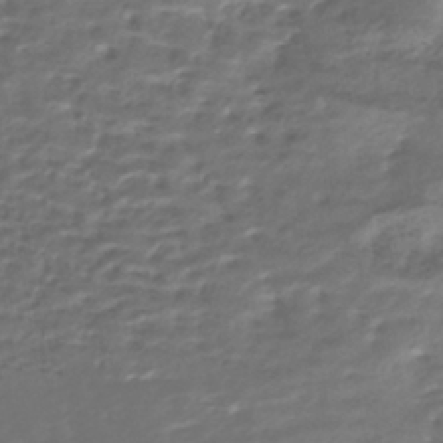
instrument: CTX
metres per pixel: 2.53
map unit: HNhu
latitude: -43.3698
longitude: 100.7085
